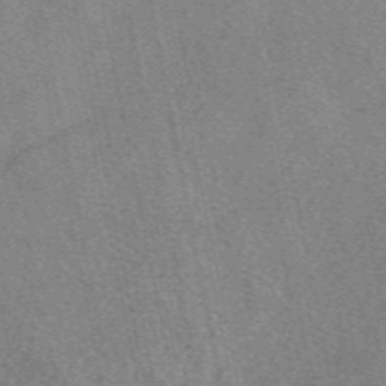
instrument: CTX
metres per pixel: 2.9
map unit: eAb
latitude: 49.1592
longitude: 109.4076
